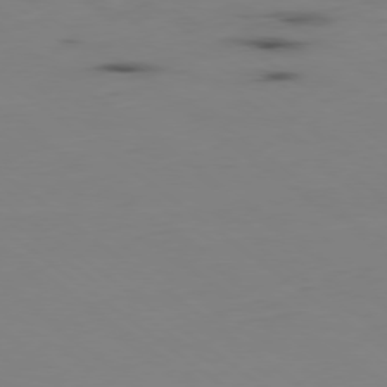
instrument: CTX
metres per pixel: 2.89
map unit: Hpe
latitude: -79.3887
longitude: 13.1620
